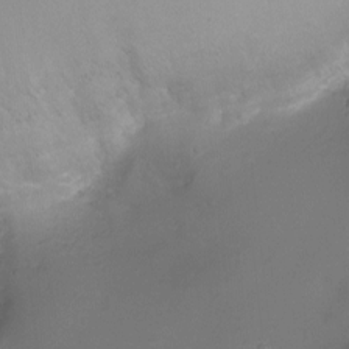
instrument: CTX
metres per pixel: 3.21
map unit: Ht
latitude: -7.7666
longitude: -21.1026
